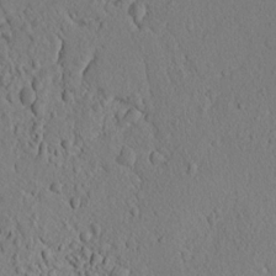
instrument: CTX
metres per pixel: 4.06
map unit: lAvf
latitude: 8.5546
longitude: 165.9178
